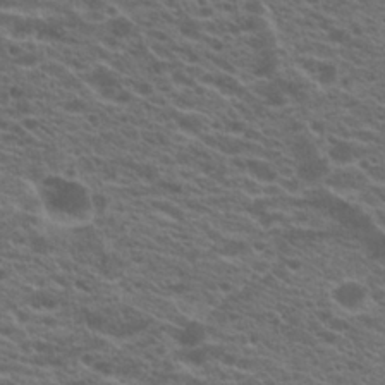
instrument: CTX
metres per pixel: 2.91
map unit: Hto
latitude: 20.9892
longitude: -38.7813
